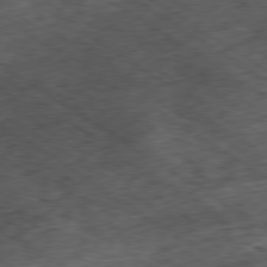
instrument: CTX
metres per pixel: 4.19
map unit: Hpe
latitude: -80.3118
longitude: 21.5588
